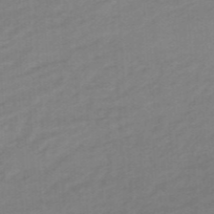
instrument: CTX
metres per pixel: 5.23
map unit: eHb
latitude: -47.8233
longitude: 89.4076
